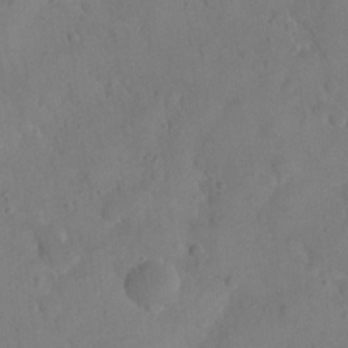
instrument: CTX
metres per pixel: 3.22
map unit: eHh
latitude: 21.3860
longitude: -61.8583
